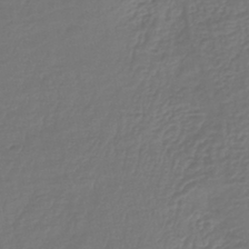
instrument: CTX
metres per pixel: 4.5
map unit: lHb
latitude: -41.8044
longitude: 65.6722
